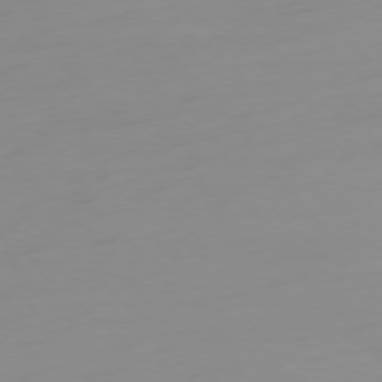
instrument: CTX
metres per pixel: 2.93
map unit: Ap
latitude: -77.7289
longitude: -67.5371
